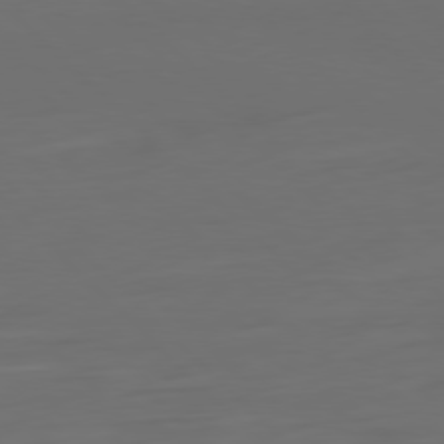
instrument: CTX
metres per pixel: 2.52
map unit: Ap
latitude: -79.8800
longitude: -55.4237
